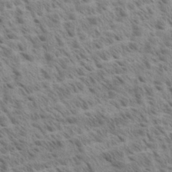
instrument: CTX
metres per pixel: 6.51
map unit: Aa
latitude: 33.2726
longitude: -140.8191
